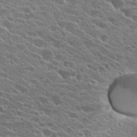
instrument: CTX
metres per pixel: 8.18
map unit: Hto
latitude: 24.9324
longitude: -41.9717
